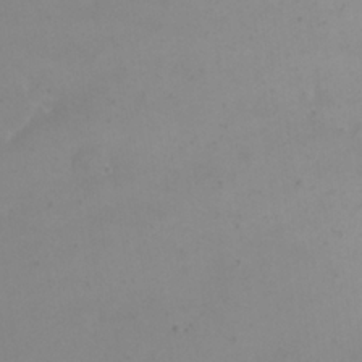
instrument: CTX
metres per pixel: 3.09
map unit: eHh
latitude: 23.6127
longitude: -66.1199
